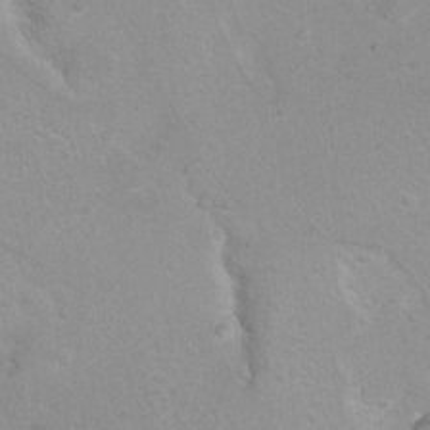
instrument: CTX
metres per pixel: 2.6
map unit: Hto
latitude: 7.4804
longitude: -30.6680
